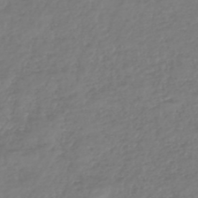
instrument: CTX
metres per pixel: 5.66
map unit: HNhu
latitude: -45.3510
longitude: 98.8408
